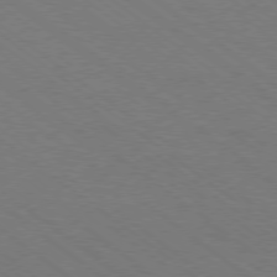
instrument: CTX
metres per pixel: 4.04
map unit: Ap
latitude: -79.0297
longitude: -64.3845
